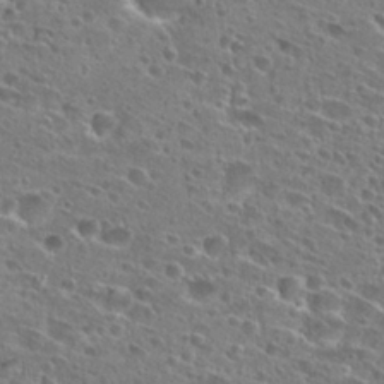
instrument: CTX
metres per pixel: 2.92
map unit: Hto
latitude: 26.5546
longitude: -45.7638
